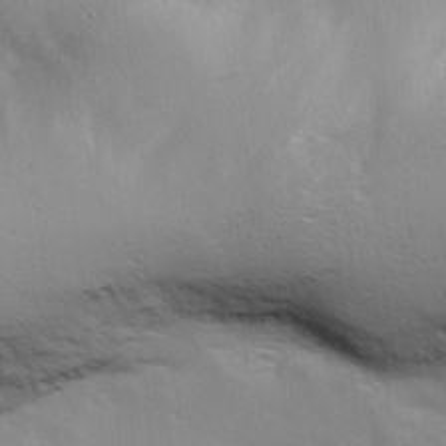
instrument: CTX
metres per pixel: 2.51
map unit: lAa
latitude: 19.5938
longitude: -138.3656
